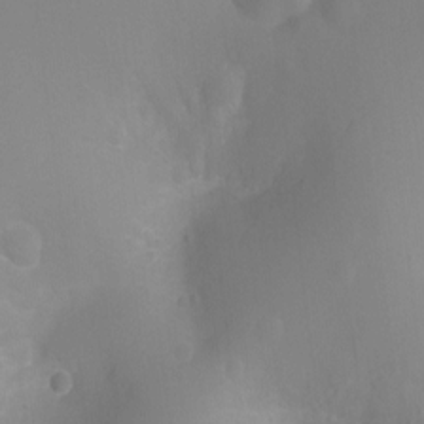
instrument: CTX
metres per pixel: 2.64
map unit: Ht
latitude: -2.6896
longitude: -25.1592
